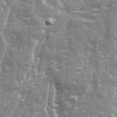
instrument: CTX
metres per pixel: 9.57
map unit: Ave
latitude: 22.0822
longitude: -132.6113
